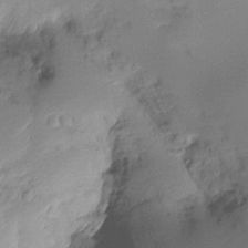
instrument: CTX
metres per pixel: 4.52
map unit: Ht
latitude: -16.4062
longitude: -48.5168
